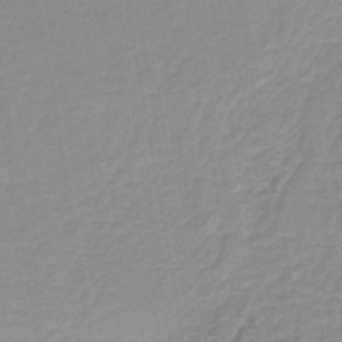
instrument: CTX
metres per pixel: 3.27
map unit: HNb
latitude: -44.0661
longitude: 52.0283
